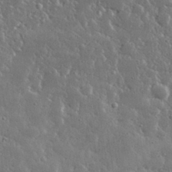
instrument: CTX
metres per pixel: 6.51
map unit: lHvf
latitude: 31.8017
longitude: -90.5546
